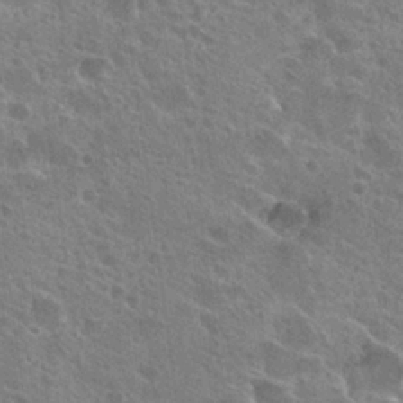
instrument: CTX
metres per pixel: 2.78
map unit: Hto
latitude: 24.8569
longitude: -39.1214
